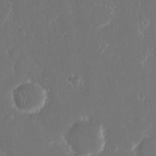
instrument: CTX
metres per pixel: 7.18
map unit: eHh
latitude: 15.9151
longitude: -72.6680
